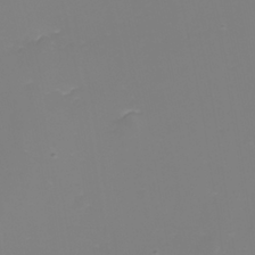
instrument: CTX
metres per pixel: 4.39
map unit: eHh
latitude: -3.5210
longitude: -76.0444
